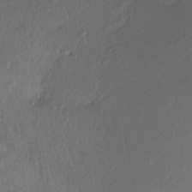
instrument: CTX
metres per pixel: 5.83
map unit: Nhe
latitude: -28.2362
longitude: -110.0633
